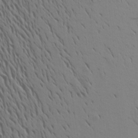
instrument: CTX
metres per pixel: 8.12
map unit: Aa
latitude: 17.3482
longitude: -144.9136
